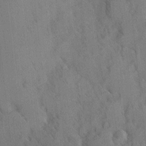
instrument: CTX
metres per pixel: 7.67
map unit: Ave
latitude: 8.5357
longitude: -103.8583
